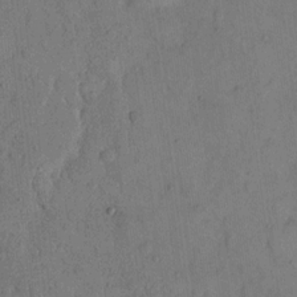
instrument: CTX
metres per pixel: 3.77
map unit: eHh
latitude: 13.7639
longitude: -68.0255
